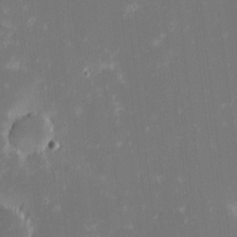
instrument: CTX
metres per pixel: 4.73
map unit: eHh
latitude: -2.3117
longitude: -86.6112
